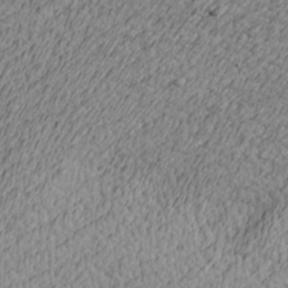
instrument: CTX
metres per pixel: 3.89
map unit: Nve
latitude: -9.1053
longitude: 173.7477
